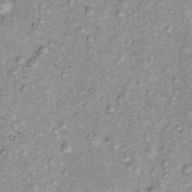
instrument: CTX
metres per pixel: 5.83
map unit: eHh
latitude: -0.2551
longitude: 16.8219
